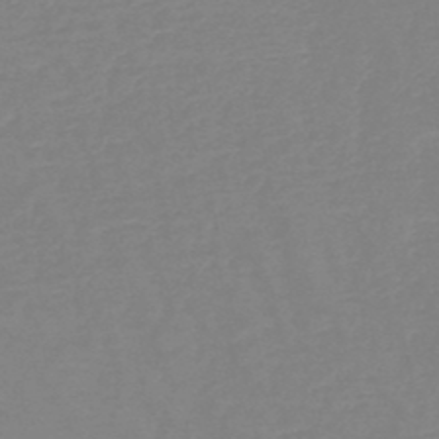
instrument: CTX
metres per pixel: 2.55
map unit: HNb
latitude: -49.4077
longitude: -43.8583
